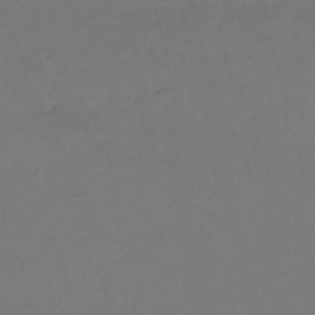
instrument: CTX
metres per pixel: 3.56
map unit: eHh
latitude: -52.5384
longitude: -25.1403
